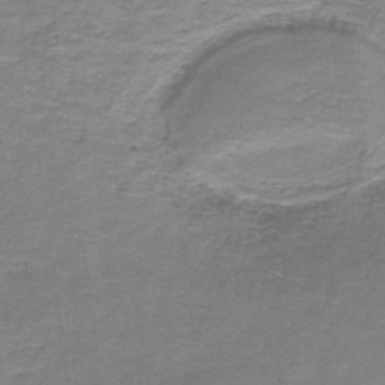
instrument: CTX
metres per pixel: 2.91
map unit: lHb
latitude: -41.6911
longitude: 57.8611
